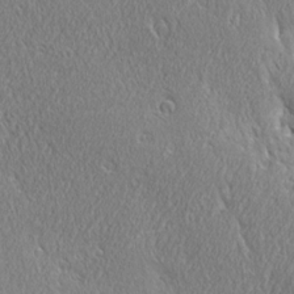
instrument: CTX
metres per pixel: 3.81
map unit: Ave
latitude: 21.5749
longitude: -136.4223
